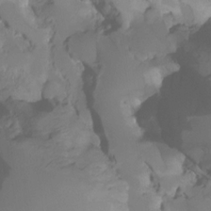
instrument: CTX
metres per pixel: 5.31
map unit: HNhu
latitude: -23.8423
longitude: 50.3306
